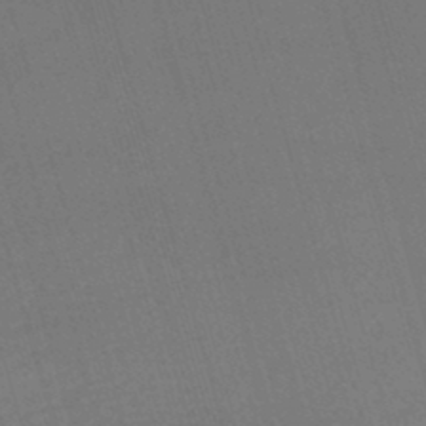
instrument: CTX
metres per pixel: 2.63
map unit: lHb
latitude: -43.8800
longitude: 77.2565
